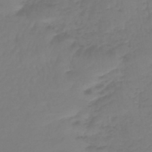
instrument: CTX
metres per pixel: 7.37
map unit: lHb
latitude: -43.2753
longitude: 59.8422
